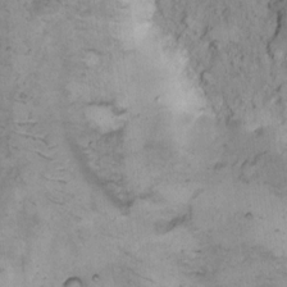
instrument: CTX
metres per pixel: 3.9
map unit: Hto
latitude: 6.9703
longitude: -60.4790
